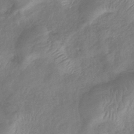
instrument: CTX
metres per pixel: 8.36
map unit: lHb
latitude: -40.9164
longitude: 78.8975
